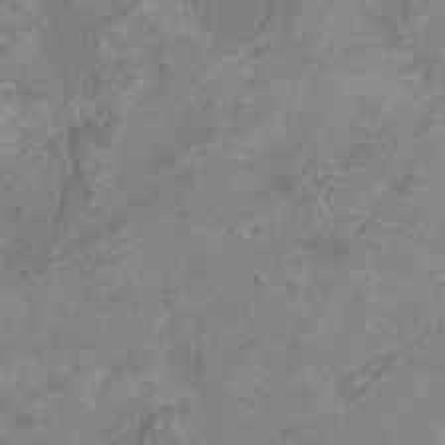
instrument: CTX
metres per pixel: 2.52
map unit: HNhu
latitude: 1.6882
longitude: -1.6316
